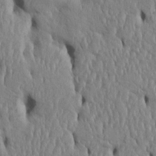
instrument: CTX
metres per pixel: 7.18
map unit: Htu
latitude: 3.0269
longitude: 150.8597
